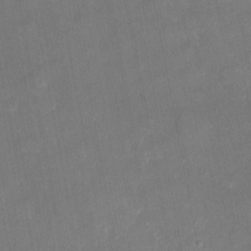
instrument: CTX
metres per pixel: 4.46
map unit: eHh
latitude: 5.1970
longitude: -69.7828
